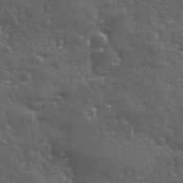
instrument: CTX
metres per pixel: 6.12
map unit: Ave
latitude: 11.9528
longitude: -103.9528
